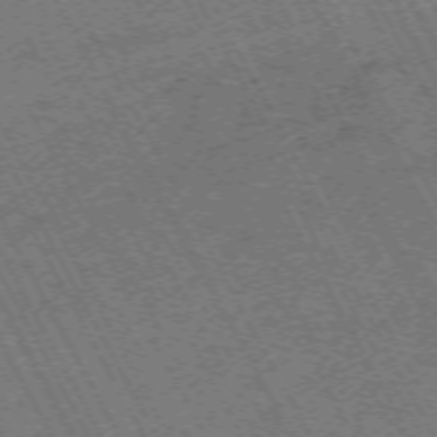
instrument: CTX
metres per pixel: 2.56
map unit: Hpe
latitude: -71.4077
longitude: 10.0283
